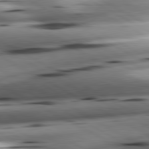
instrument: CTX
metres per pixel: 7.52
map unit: lApd
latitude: 80.8191
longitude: -162.0822
